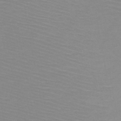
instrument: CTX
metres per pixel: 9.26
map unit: HNb
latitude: -48.2173
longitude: -43.1781
